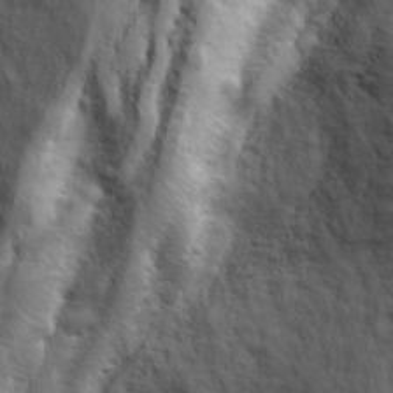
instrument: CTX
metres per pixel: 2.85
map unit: Ave
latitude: 11.2348
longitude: -104.8002
